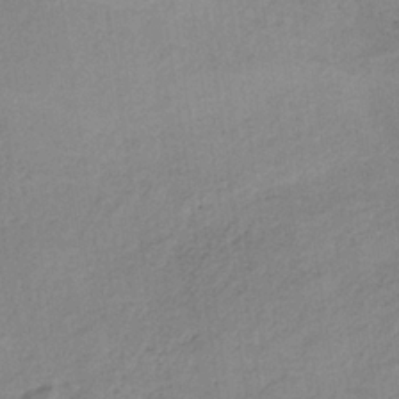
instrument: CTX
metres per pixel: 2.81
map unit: HNb
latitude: -33.1054
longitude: 63.2942
